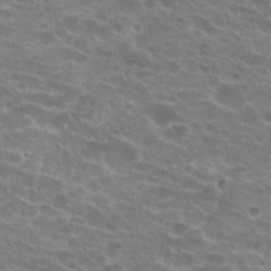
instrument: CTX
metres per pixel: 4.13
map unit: Hto
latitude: 21.7261
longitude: -40.4978
